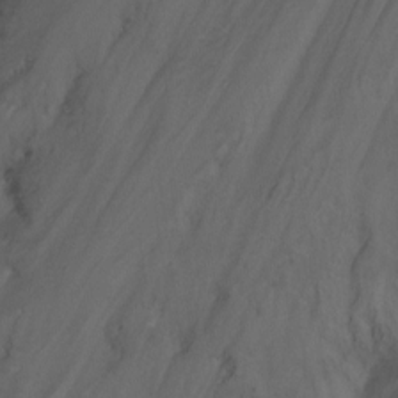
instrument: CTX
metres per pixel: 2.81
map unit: Nhu
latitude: -15.2565
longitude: -56.2711
